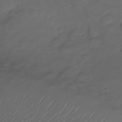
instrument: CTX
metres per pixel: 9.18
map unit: Nve
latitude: -20.9352
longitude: 105.5588
